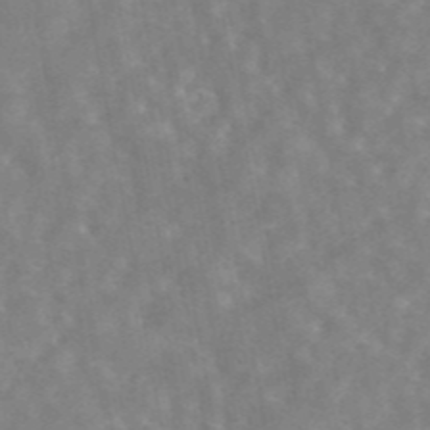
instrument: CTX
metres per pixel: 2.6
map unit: eAb
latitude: 44.8191
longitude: 114.3684
